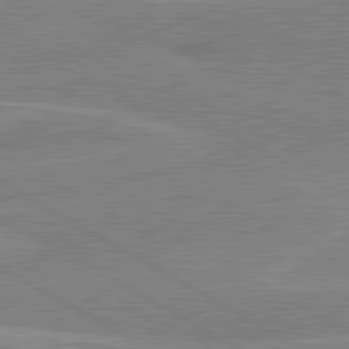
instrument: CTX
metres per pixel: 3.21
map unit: lApd
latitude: 80.6868
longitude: 122.7463
